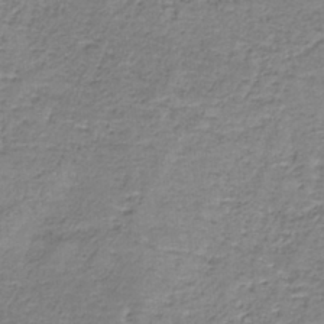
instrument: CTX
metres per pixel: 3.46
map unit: eAb
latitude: -37.3887
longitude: 52.9352
